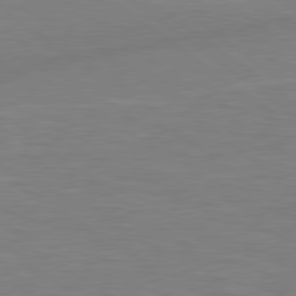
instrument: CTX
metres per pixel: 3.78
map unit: lApd
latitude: 79.4049
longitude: -148.2711
